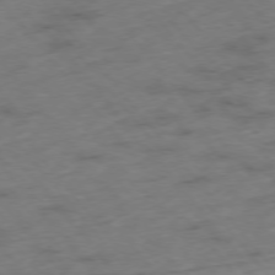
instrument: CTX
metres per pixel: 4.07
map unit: Hpe
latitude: -76.1039
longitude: -18.4034
